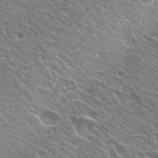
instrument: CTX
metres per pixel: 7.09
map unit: Hto
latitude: 23.2348
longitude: -31.8962
